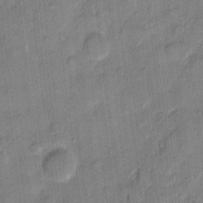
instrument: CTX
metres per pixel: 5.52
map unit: eHh
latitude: 11.1214
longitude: -65.5749
